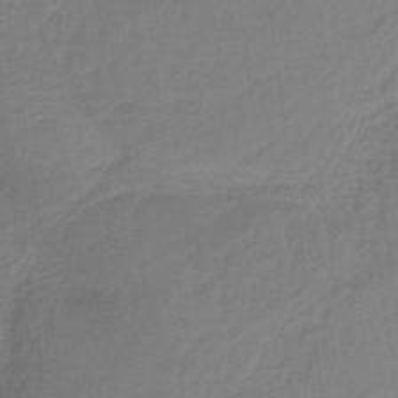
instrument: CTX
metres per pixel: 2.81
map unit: HNb
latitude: -36.7841
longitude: 56.9353
